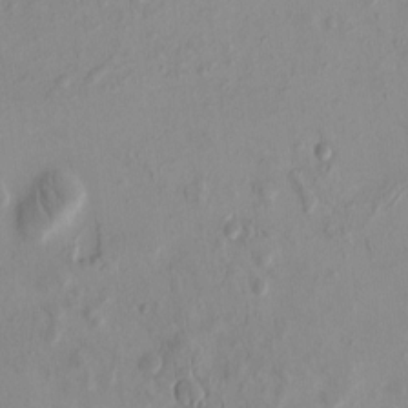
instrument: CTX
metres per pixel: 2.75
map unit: eHh
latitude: -0.2929
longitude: 15.1809
